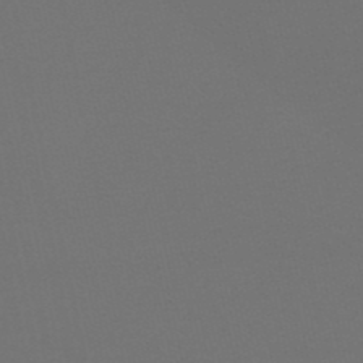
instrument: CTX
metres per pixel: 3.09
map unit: eHb
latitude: -50.9164
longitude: 70.2362
